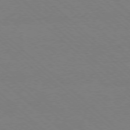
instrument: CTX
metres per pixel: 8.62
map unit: Ap
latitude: -78.2172
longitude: -84.8002
